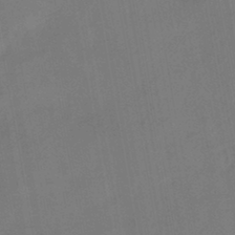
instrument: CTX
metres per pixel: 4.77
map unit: HNhu
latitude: -43.2753
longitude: 91.5777
